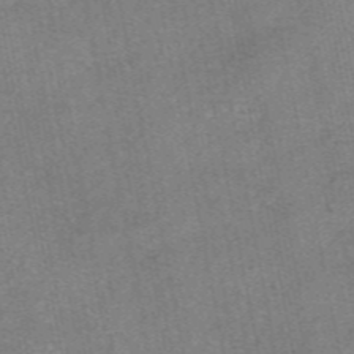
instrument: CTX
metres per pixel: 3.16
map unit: eAb
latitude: 47.9717
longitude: 103.6533
